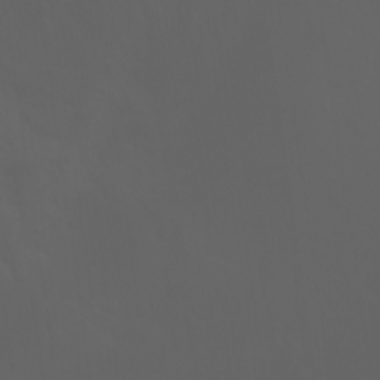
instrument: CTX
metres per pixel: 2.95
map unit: Ht
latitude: -3.5399
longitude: -60.4601
